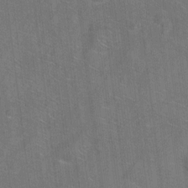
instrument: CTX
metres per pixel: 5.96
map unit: Ht
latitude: -9.3887
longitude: -36.2523
